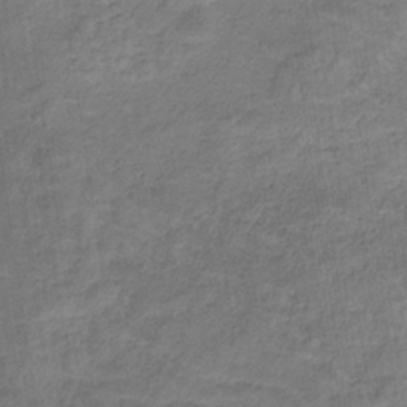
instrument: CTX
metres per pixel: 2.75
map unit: eHb
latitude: -32.3684
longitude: 68.8219
